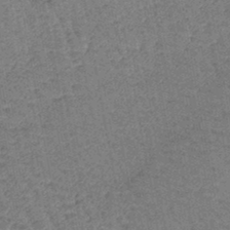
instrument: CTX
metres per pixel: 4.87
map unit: lHb
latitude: -43.8233
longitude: 80.3873
